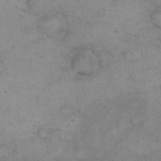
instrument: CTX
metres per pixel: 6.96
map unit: eHh
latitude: 21.1970
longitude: -59.2159
